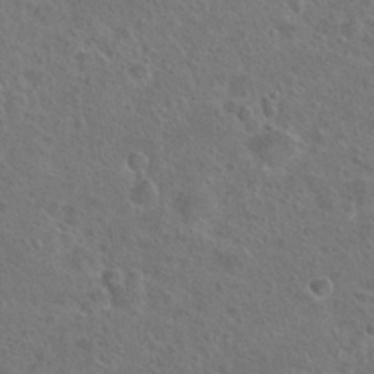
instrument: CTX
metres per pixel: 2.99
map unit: Hto
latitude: 23.2348
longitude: -48.2334
